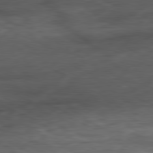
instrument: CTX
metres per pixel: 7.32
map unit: Ap
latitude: -81.5777
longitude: -60.5168
